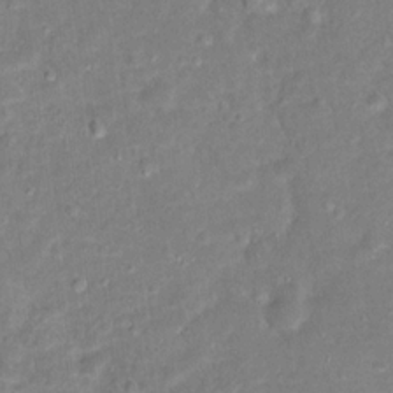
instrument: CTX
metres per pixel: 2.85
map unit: Hto
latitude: 16.6113
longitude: -42.4223
